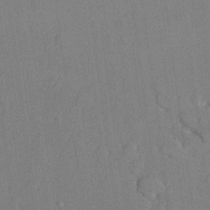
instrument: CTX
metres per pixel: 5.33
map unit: lHvf
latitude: 22.3278
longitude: 145.3132
